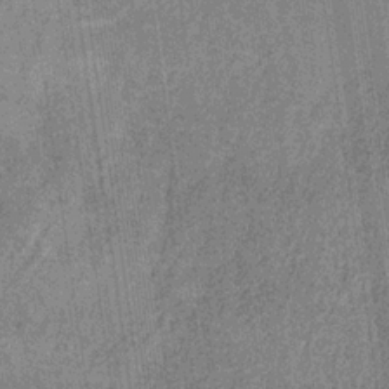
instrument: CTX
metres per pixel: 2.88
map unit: HNb
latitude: -32.5763
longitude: 57.8233
